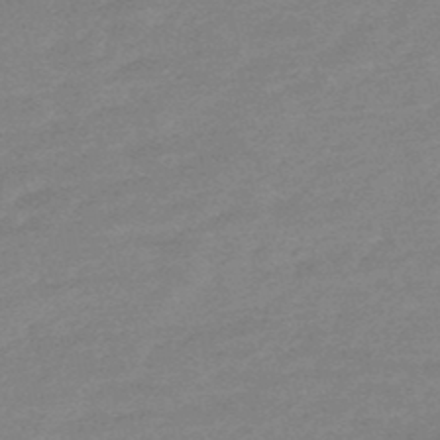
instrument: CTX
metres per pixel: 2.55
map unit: eHb
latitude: -48.1417
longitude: 88.0472
